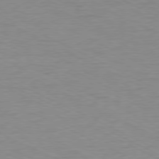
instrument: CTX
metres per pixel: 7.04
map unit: Ap
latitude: -78.2361
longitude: -72.9892
